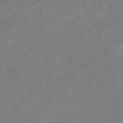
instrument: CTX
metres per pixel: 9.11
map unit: eHb
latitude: -44.6707
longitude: 85.2753
